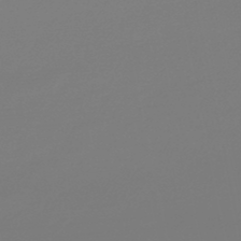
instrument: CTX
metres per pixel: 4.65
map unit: lHb
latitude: -45.6344
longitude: 59.5777
